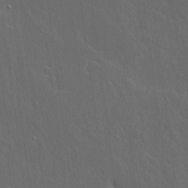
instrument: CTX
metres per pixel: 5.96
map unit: lHvf
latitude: 17.7828
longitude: -117.4993
